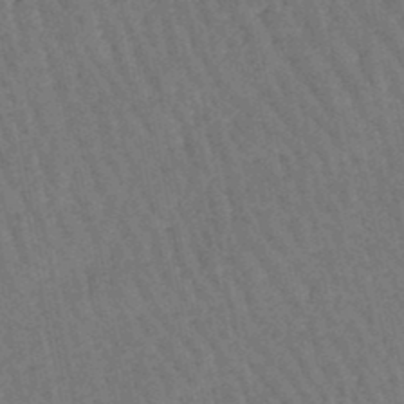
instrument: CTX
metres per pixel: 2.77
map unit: lHb
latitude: -46.9730
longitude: 76.9353
